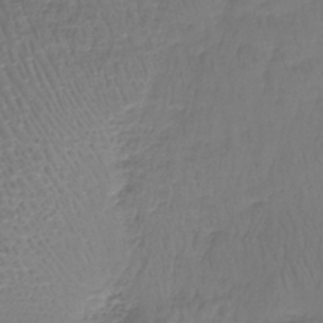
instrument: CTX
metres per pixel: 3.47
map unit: lHb
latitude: -37.5966
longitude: 58.0472
